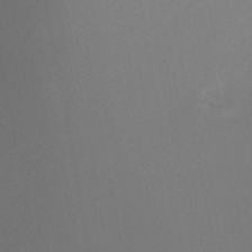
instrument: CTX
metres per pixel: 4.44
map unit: Ht
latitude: -12.3306
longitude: -48.6302
